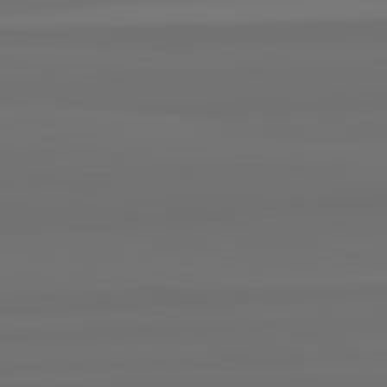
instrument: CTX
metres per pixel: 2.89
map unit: lApd
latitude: 82.8757
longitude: 161.6344
